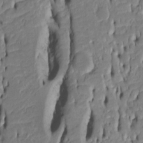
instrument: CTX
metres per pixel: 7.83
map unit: Htu
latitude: -5.3320
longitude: 151.0108
